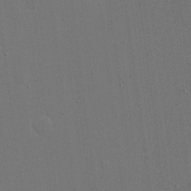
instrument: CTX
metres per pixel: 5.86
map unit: eHh
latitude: 19.1214
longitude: -69.1781
